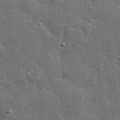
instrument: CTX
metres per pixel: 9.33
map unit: lHvf
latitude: 31.8773
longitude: -88.3279
